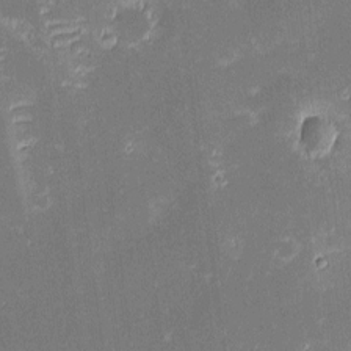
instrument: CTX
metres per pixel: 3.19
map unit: eHh
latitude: -2.4251
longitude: -86.1955
